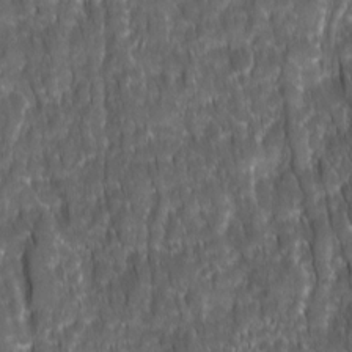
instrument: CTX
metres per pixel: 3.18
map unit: Ave
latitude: 15.7450
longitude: -134.3089
